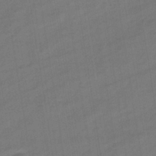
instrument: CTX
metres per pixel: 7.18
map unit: eHb
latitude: -36.7652
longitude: 79.3509
